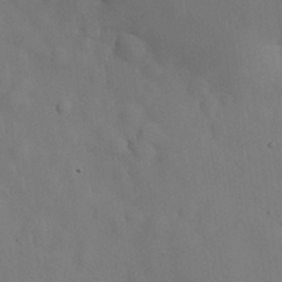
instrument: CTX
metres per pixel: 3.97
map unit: Nhu
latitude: 25.6127
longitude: -72.3657
